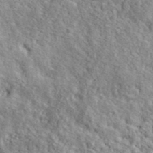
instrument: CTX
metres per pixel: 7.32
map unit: ANa
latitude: 40.9513
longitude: -86.4790
